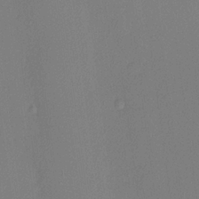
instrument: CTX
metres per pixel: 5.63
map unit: lHvf
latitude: 22.5546
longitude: 140.9164
